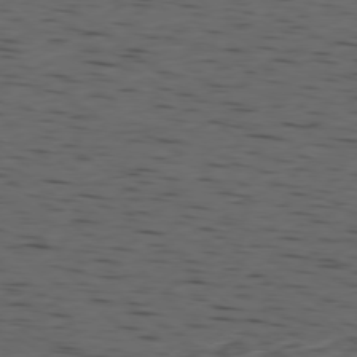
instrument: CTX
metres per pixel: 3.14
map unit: Ap
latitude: -77.7478
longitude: -72.1956
